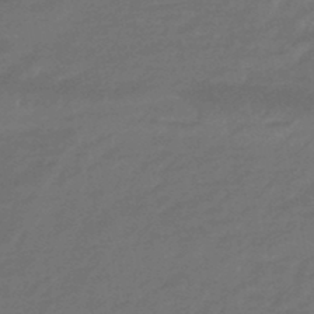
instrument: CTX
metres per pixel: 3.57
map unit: HNhu
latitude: -46.6140
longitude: 90.3684
